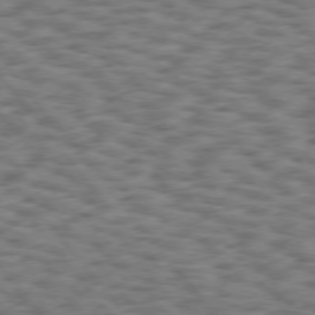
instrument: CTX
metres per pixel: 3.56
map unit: Hpe
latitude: 75.5560
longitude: -134.9324
